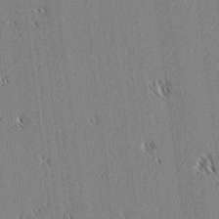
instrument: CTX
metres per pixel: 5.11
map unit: lAvf
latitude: 1.8205
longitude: -106.1578
